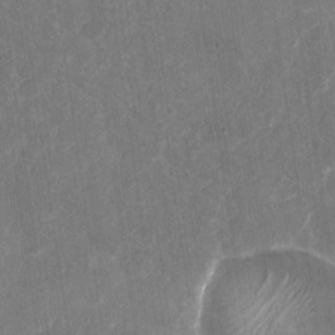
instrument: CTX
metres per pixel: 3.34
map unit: Nhu
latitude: -29.7289
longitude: -71.1781
